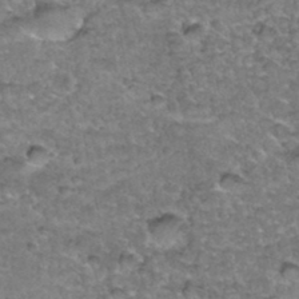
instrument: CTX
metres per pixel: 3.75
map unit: Hto
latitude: 35.4804
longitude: -48.2900
